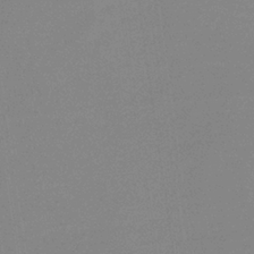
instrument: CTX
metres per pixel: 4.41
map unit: lHb
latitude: -33.8045
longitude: 69.6155
